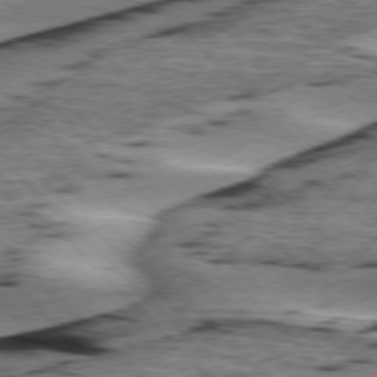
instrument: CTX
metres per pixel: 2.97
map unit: lApd
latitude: 76.3467
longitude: -78.6869
